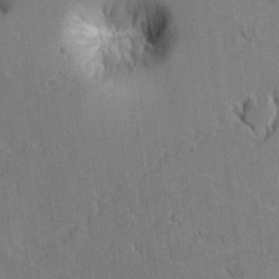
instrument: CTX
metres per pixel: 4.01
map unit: lAvf
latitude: 15.9151
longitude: -126.5357
